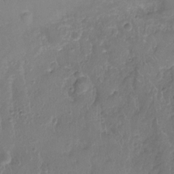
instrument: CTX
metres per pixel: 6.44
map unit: Ht
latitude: -9.3510
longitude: -20.1578
